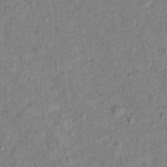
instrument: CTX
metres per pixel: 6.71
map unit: Hto
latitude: 13.6316
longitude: -37.6694
